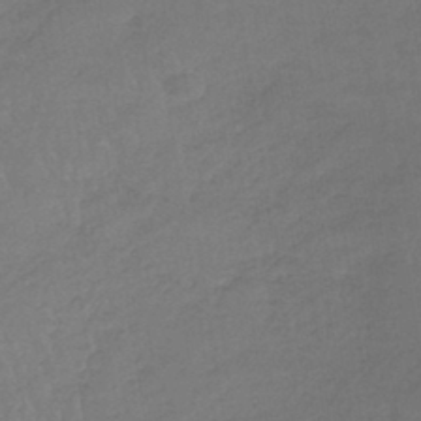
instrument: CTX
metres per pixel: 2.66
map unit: lHb
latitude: -40.7463
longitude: 66.8597
